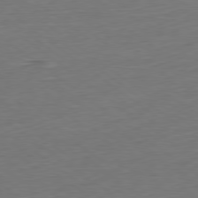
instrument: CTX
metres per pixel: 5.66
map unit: Ap
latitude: -80.2362
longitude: -70.0255
